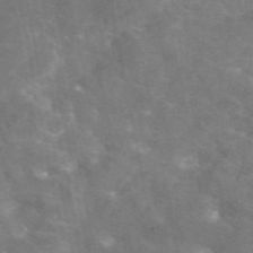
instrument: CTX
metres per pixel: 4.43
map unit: eAb
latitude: 45.7638
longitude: 116.3873
